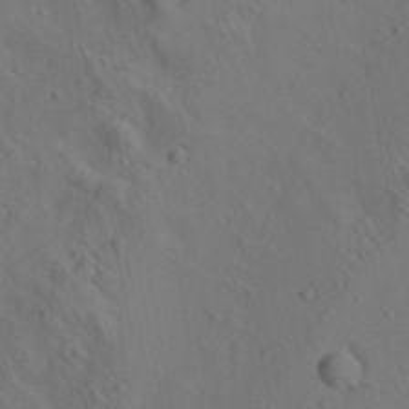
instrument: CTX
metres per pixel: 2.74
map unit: lAa
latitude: 22.4223
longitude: -138.4034
